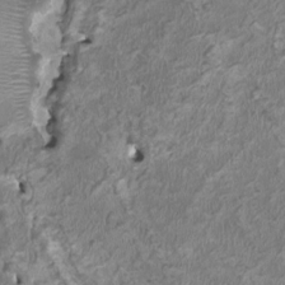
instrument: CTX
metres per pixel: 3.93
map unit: HNhu
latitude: 2.0822
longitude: -3.0458
